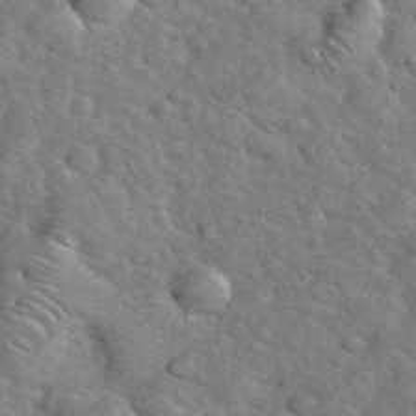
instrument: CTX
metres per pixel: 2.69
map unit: eHh
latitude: 37.7450
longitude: -64.1578
